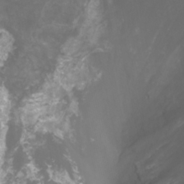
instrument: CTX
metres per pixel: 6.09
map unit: Nhu
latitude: -11.7100
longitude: -74.3845
